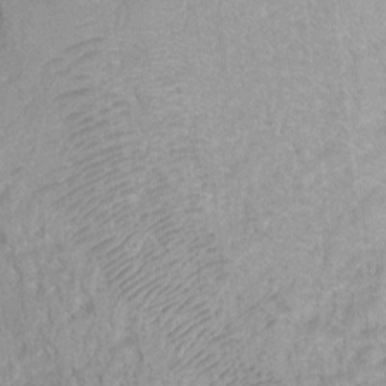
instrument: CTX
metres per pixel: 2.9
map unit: Ht
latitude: -1.7289
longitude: -33.0270
